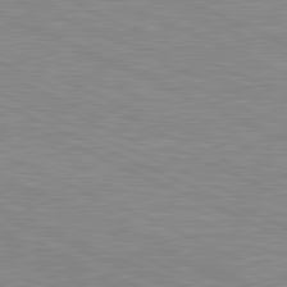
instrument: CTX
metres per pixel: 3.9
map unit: lApd
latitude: 81.6127
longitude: -167.9906
